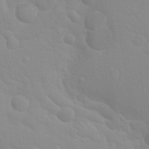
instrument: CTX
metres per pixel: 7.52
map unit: Hto
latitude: 20.2712
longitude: -33.2537
